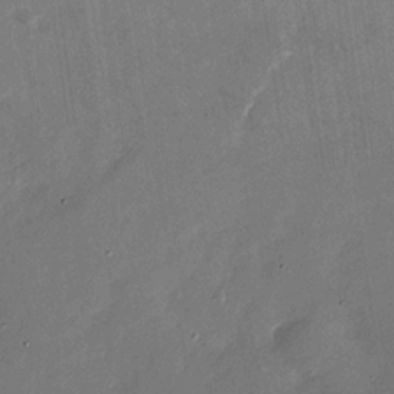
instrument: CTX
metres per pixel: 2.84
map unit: Nhu
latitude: -28.5385
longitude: -75.3860
